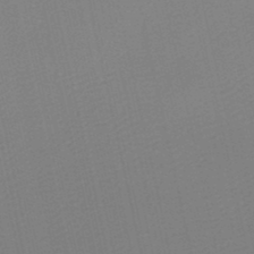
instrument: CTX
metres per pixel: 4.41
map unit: lHb
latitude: -46.9919
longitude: 60.8975
